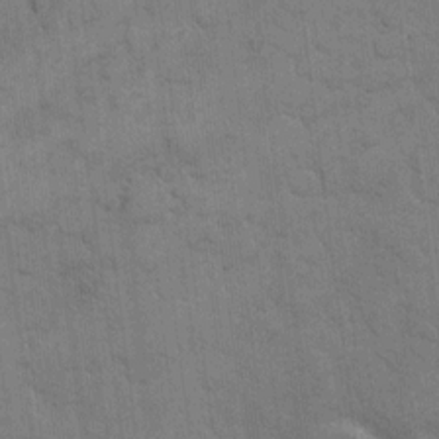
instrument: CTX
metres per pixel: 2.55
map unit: eHh
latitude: 12.0822
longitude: -65.3104
